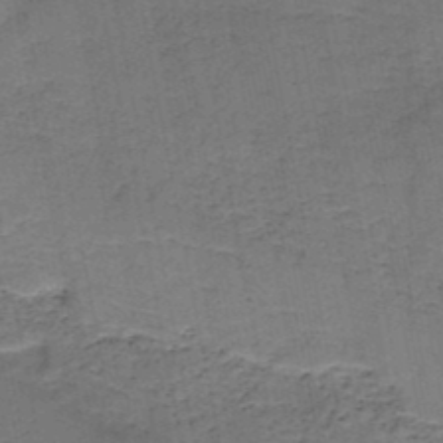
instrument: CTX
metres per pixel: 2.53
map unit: HNb
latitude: -48.7463
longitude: -40.1577
